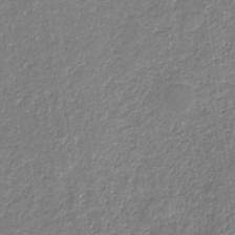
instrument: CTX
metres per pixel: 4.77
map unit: eHb
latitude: -32.0283
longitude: 67.6911
